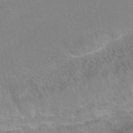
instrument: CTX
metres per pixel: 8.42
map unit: eAb
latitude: 41.9528
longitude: 106.3118
